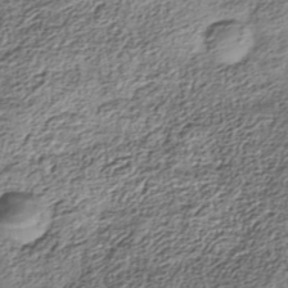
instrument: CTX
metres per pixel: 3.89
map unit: Nhe
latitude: -38.7463
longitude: -147.9717
